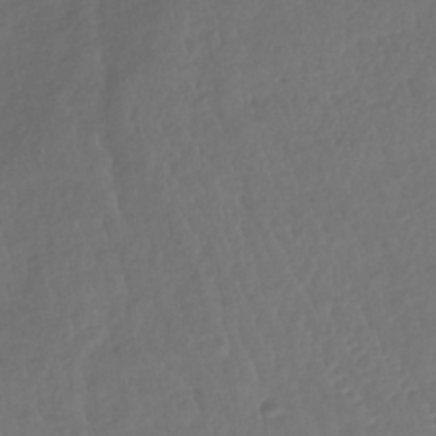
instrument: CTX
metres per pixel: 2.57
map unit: lHb
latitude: -39.0109
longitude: 73.8044
